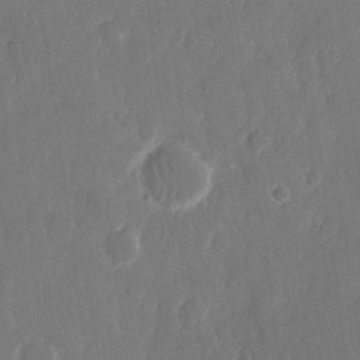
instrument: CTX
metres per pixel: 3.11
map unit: eHh
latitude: 15.1593
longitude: -72.4790
